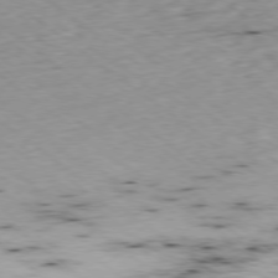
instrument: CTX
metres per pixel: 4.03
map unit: Ap
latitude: -78.6707
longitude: -91.5938
